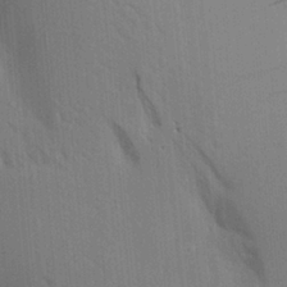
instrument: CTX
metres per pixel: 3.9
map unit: Aa
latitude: 18.7624
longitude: -149.4993
